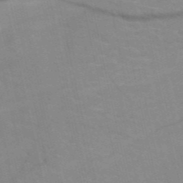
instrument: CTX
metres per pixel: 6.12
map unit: HNb
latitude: -52.7463
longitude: -44.8569
